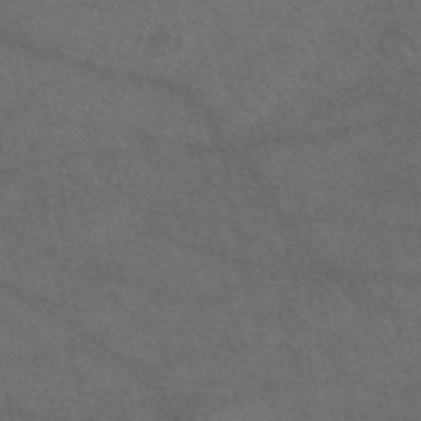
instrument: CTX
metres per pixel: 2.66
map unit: eAb
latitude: 47.8584
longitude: 112.6330
